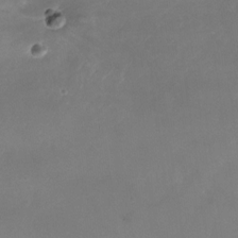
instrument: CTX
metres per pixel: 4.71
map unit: Nhu
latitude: -25.7477
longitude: -72.8947
